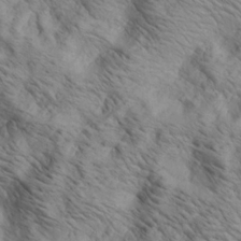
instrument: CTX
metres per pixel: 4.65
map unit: lAa
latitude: 19.0647
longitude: -139.8583
